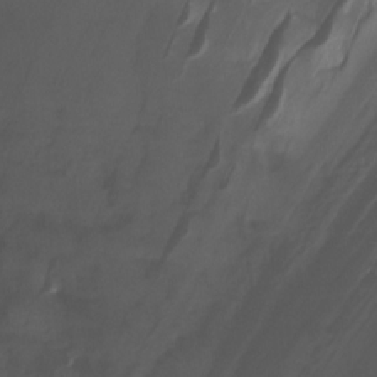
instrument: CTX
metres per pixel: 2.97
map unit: HNhu
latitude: -26.9730
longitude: 74.7652
